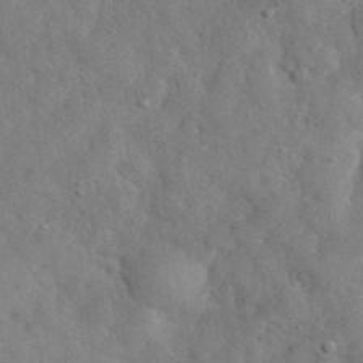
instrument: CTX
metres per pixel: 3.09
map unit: eHh
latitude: 33.9717
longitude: -77.9339
